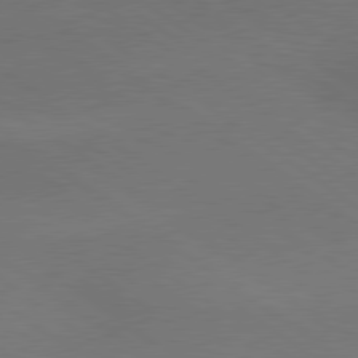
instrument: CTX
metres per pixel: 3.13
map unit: lApd
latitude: 79.4805
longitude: -177.4426
